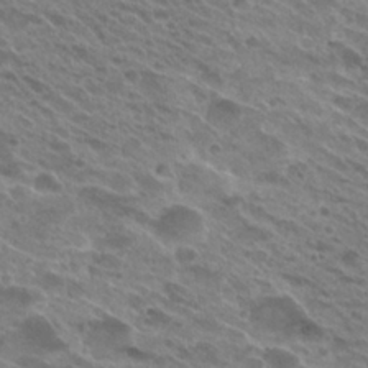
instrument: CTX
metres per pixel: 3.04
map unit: Hto
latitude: 25.1592
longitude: -40.3278
